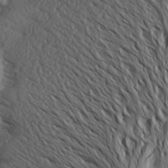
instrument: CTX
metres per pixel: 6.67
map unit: Aa
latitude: 26.9892
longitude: -144.7813
